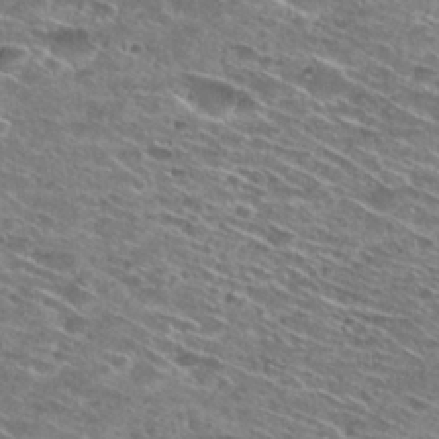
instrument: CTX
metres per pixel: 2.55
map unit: Hto
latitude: 28.6679
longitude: -45.6316
